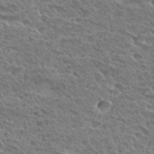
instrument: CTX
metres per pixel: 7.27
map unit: Hto
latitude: 28.8380
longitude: -38.9325
